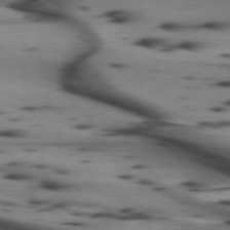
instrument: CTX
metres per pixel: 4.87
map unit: lApd
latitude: 74.5924
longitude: -65.2348
